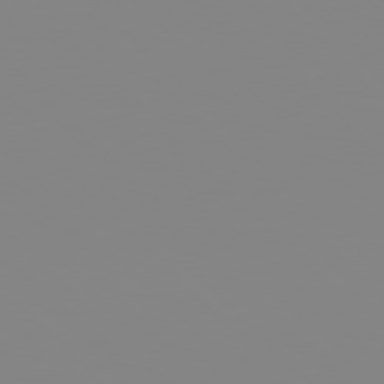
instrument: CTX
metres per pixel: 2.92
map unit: Hpe
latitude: 77.5560
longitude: -161.7260
